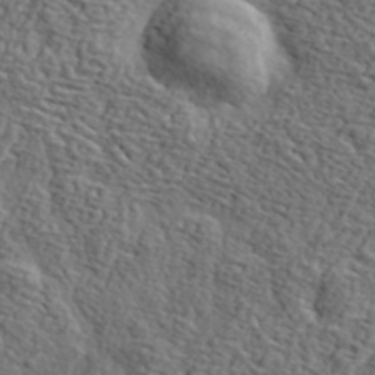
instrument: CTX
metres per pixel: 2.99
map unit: eHh
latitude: 36.0255
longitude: -80.5546
